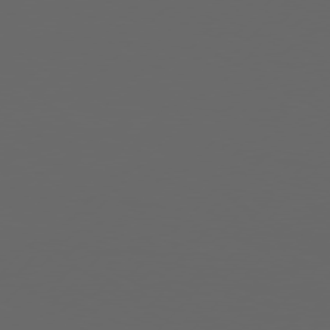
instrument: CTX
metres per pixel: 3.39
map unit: Hpe
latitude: 76.7057
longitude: -138.8947
